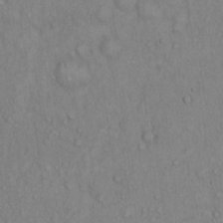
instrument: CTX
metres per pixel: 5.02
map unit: Hto
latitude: 13.4238
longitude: -57.9906
